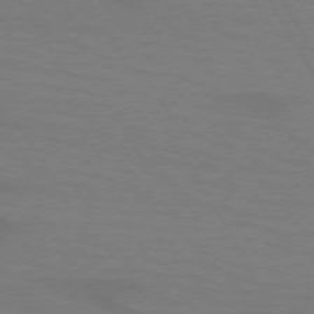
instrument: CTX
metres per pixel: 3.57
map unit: lApd
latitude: 72.5357
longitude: -57.4615
